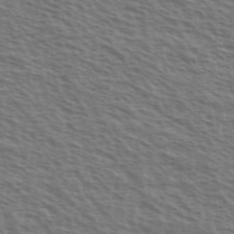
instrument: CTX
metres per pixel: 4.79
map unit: Ave
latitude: 38.1389
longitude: -111.4616
